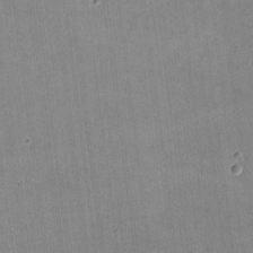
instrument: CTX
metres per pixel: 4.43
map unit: lHvf
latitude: -9.6533
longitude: -101.3482
